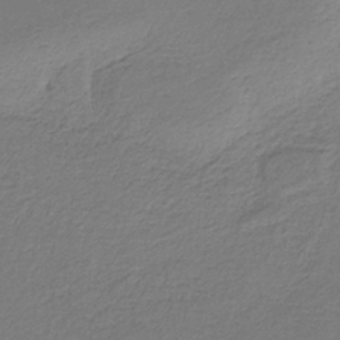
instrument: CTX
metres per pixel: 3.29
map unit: HNb
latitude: -34.3873
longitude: 60.8408
